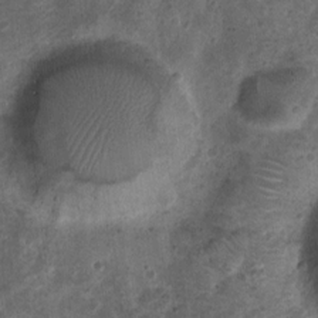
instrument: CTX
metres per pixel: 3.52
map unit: Nhu
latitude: 2.9702
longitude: -14.6491
